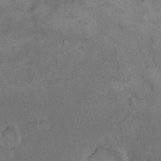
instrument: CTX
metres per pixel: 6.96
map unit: eHh
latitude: 17.3482
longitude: -63.7450
